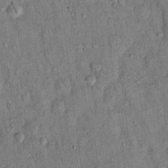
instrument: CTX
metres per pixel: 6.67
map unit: Hto
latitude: 14.2145
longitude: -59.1403
